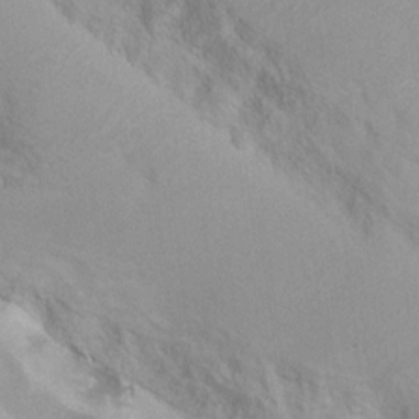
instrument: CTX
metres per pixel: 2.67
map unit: Hto
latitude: 7.1214
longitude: -30.6869
